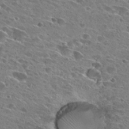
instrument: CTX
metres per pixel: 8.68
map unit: Hto
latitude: 27.3671
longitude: -43.4804
